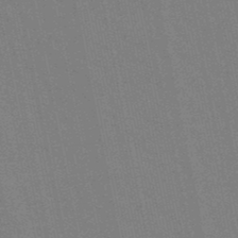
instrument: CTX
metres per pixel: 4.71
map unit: lHb
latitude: -47.6533
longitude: 78.4251
